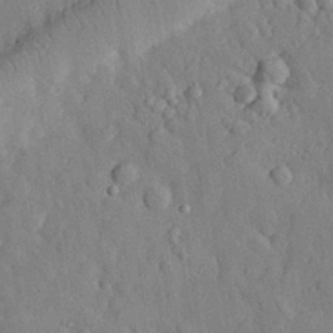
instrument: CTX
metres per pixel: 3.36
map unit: eHh
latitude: 29.3670
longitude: -77.4426
